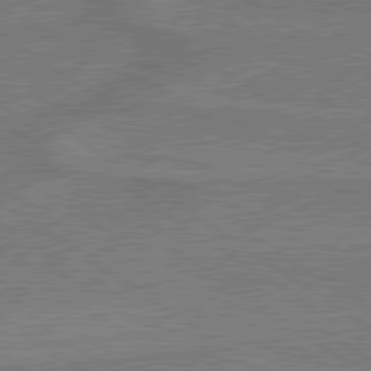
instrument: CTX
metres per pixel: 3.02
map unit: lApd
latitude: 79.8773
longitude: 166.5196
